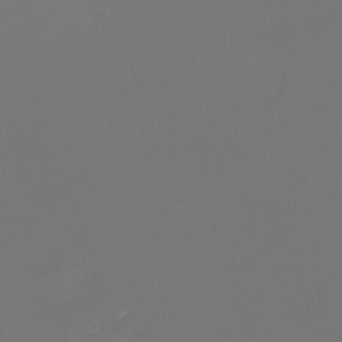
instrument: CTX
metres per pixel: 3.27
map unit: eHh
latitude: -1.1809
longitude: -79.2537
